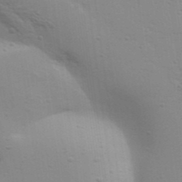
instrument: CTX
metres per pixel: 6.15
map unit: Aa
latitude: 32.3089
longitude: -133.5749
